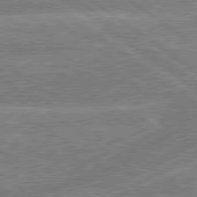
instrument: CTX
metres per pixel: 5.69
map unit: lApd
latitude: 79.6127
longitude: -156.6490
